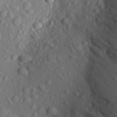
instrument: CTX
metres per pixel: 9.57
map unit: Aa
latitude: 22.8569
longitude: -146.8002
